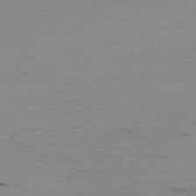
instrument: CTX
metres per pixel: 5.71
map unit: Hpe
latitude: -78.7274
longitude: 13.3699
